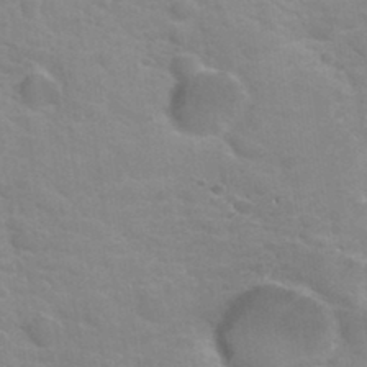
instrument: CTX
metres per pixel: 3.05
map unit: Hto
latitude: 34.2522
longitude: -39.6127
